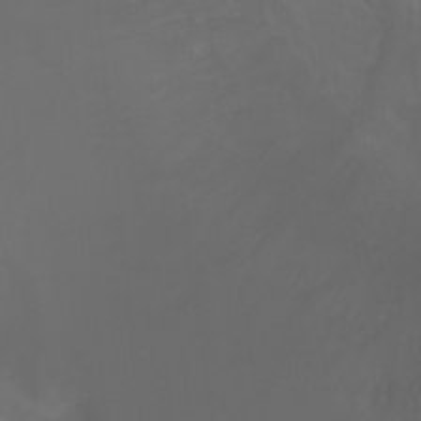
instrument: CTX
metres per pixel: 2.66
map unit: Ht
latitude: -0.5196
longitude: -46.1389
